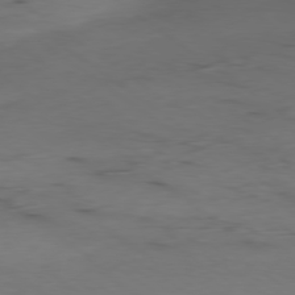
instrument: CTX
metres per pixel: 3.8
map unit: Ap
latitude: -79.7666
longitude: -59.0270
